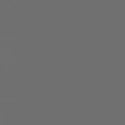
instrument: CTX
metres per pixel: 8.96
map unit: Ap
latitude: -77.8233
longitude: -72.9892
